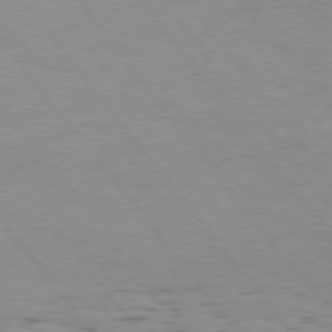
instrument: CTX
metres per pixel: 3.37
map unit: Hpe
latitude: 75.3671
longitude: -143.5560
